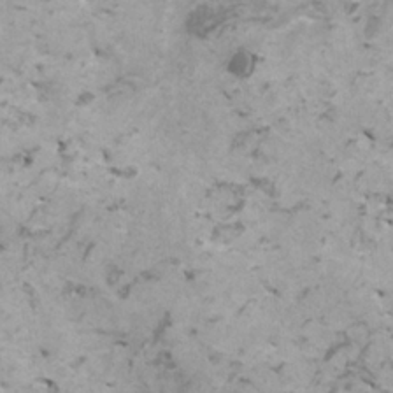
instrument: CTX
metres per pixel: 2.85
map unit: HNhu
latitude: 0.3845
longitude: 4.2928
